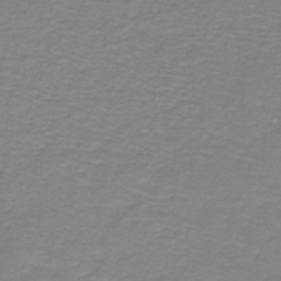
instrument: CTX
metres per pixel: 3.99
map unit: lHb
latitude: -41.3132
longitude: 56.5574
